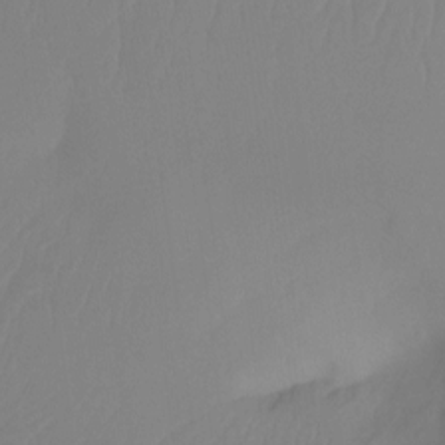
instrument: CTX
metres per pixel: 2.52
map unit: Ht
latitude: -14.7841
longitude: -49.8772
